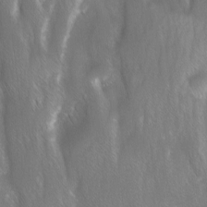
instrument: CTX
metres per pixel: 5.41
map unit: Ave
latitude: 9.1970
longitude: -105.0648
